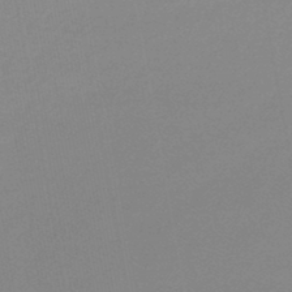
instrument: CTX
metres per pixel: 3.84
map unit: lHb
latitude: -46.0283
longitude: 68.8597
